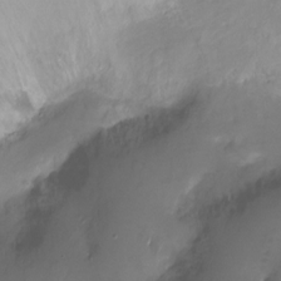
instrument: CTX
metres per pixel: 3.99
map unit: Ht
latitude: -16.5385
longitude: -44.7624
